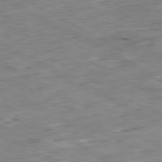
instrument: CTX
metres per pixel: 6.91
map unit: Ap
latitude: -80.8786
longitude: -81.2348
